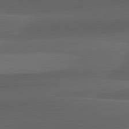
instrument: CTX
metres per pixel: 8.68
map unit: lApd
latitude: 82.4978
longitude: 143.4643
